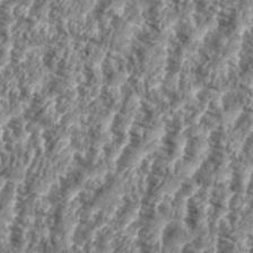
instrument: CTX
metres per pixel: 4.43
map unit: eHh
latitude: 35.5749
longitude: -136.9136
